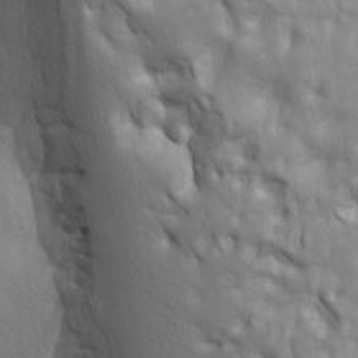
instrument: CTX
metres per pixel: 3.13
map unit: lAa
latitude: -8.6707
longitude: -125.9528
